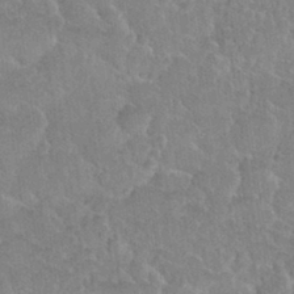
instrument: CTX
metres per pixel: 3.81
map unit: Nhu
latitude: 31.0459
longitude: -51.5560
